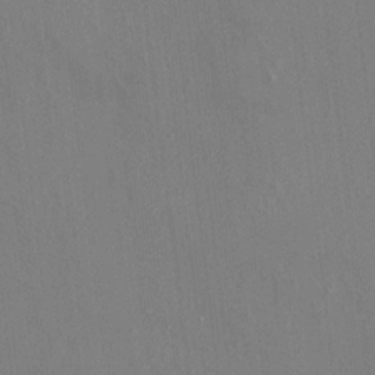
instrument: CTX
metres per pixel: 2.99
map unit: HNhu
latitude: 4.1578
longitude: 6.3306
